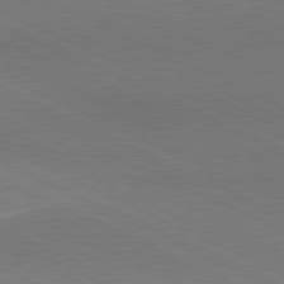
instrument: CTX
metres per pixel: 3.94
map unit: lApd
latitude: 81.0269
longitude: 148.1795
